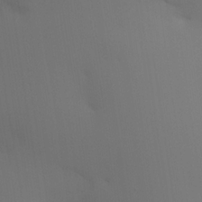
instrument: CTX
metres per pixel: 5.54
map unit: HNhu
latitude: 13.7072
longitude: 13.2565
